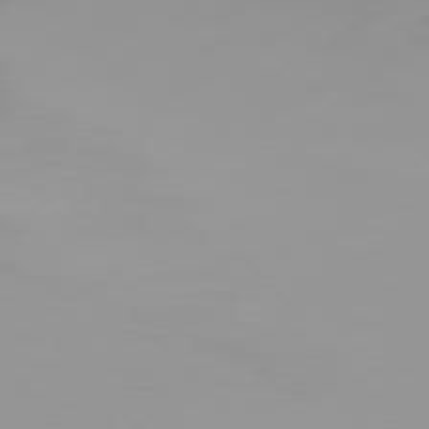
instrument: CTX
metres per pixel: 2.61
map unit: Hpe
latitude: 77.1403
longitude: -175.7261
